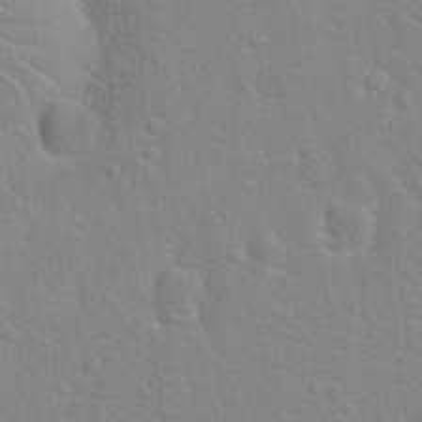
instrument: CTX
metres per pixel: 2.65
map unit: Hto
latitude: 21.6694
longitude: -47.2726
